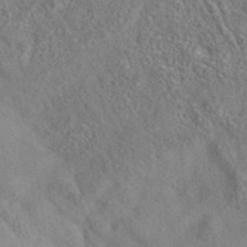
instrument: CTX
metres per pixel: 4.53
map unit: eAb
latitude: 35.8394
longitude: 109.5021
